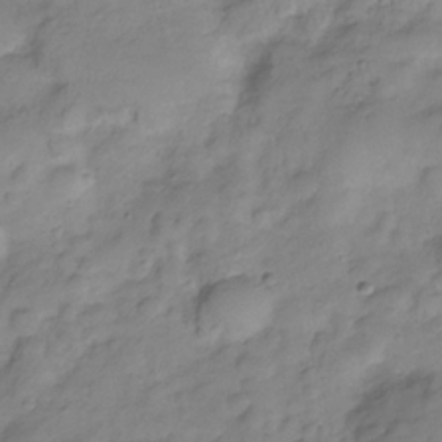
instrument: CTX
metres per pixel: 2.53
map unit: Hve
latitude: -29.0109
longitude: 94.3873
